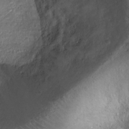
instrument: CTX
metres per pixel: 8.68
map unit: Ht
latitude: 1.4804
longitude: -25.4804
